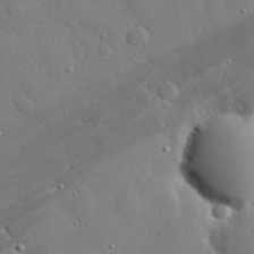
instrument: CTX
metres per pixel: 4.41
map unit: eHh
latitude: 27.3671
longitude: -81.4426
